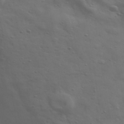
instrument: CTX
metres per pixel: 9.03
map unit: Ave
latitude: 39.6883
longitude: -113.8961
